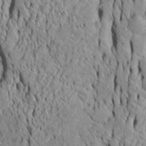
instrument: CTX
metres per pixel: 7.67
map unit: Htu
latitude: -5.5399
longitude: 152.3684
